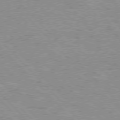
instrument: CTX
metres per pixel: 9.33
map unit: Hpe
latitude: 76.3845
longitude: -152.8380
